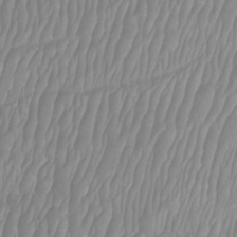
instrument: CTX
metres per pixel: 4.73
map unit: Htu
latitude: -8.4818
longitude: -74.5735
